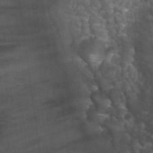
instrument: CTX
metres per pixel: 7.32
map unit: Hto
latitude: 28.4412
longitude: -40.5734
